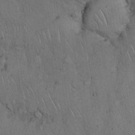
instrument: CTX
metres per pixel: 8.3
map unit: Nhu
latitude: 27.3860
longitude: -68.0822
